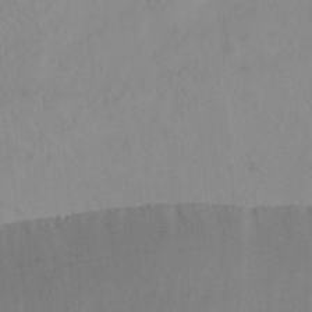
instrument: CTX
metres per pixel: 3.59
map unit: Nhu
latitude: -7.4832
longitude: -52.3845
